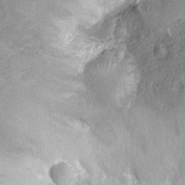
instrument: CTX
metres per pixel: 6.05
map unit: Nhu
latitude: -12.1795
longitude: -22.9892
